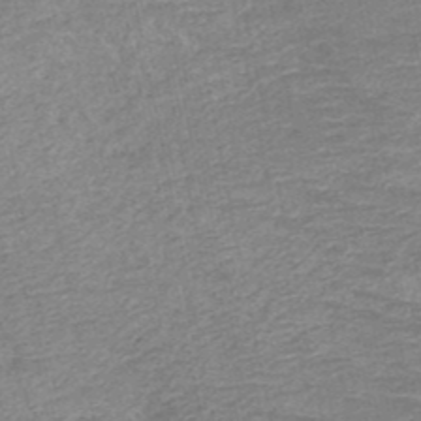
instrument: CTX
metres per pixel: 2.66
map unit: HNb
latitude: -50.3117
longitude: -47.5183
